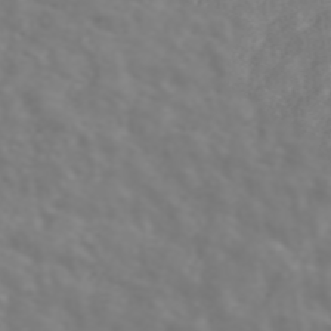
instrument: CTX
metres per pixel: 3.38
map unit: ANa
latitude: 45.7638
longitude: 28.1228
